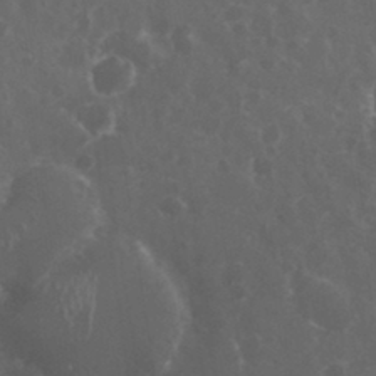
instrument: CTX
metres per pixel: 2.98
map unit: eHh
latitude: 33.4615
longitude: -61.3104
